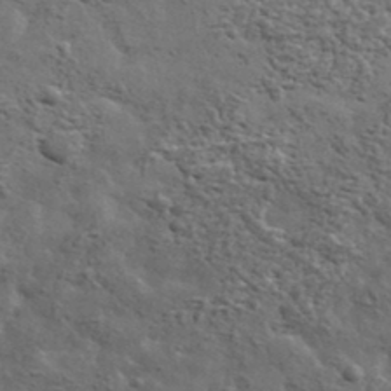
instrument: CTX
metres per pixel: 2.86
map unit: lHvf
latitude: 37.7828
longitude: -88.4790
